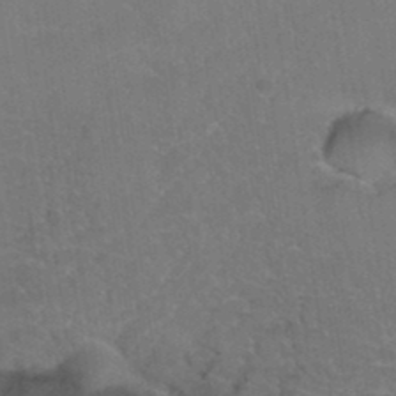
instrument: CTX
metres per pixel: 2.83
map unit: Hto
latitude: 36.7435
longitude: -46.4979
